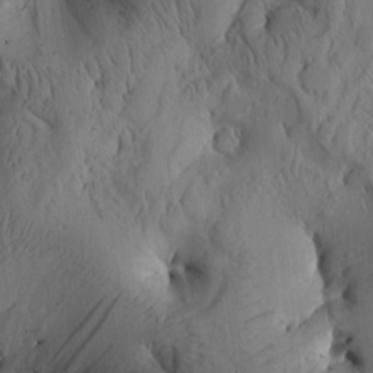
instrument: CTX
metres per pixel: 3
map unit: Htu
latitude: 0.1577
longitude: 173.8800
